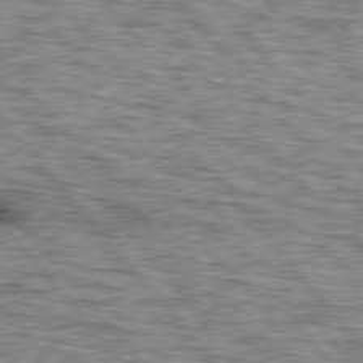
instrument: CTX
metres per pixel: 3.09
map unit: lApd
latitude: 76.6868
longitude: -71.1781
